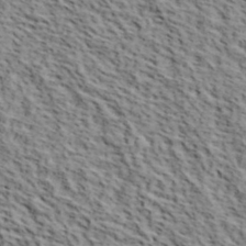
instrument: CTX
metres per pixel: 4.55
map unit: lHvf
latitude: 39.8961
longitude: -86.8947
